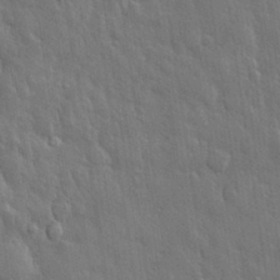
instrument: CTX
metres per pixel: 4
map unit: eHh
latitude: 30.8569
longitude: -79.1970
